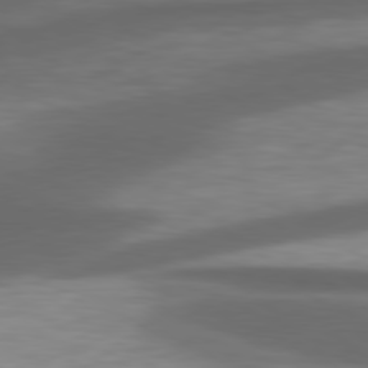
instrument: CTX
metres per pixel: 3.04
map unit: lApd
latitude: 79.7072
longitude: -129.4048
